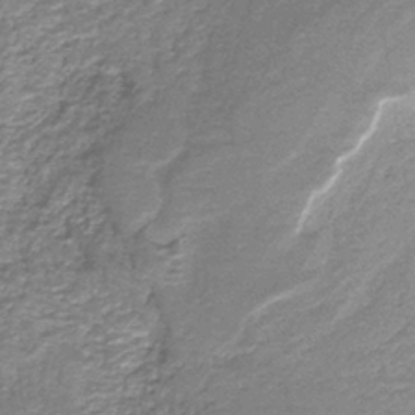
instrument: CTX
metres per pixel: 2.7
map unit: HNb
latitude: -37.3509
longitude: 51.1809
